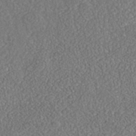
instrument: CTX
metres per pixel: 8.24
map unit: Nhe
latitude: -40.5007
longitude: -101.0081
